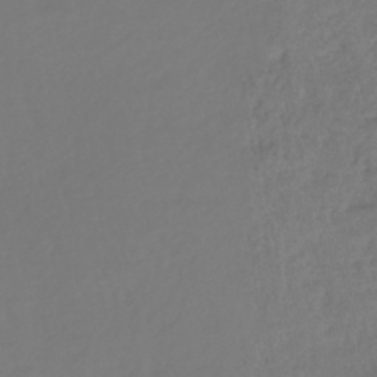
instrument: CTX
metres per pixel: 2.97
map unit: lHb
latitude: -39.0676
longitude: 68.4440
